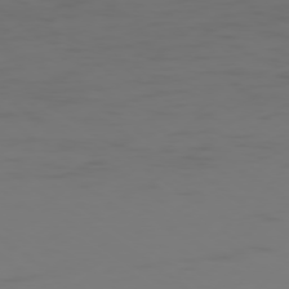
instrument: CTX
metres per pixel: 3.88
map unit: Ap
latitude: -78.5195
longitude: -79.6127
